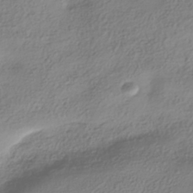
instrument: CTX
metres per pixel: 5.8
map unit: HNhu
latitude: -40.5574
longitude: 101.9745
